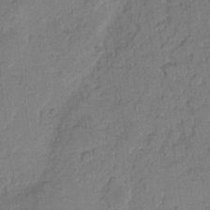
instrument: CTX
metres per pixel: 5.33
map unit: eHh
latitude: 8.2523
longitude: -64.1389
